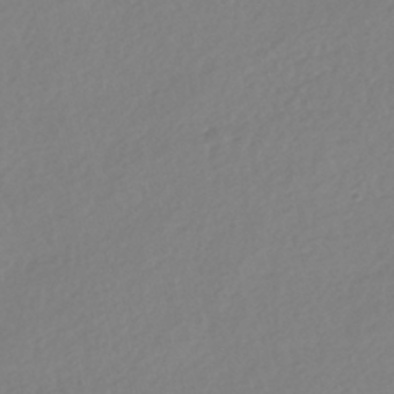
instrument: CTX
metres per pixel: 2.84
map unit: HNhu
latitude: -41.5777
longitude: 93.4454
